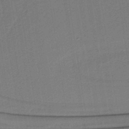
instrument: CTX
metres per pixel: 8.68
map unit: lHb
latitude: -39.8234
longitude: 55.0487
